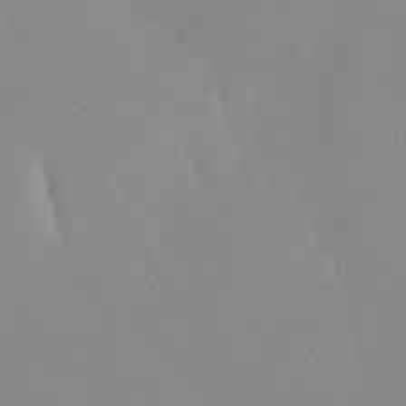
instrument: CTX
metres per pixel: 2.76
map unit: Nhu
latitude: 30.8380
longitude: -57.6504
